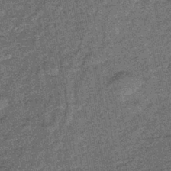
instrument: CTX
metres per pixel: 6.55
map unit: lHb
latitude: -39.2187
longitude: 66.0283
